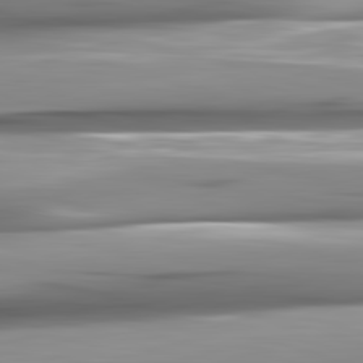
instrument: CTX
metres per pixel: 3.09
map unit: lApd
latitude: 82.6112
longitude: -140.2333
